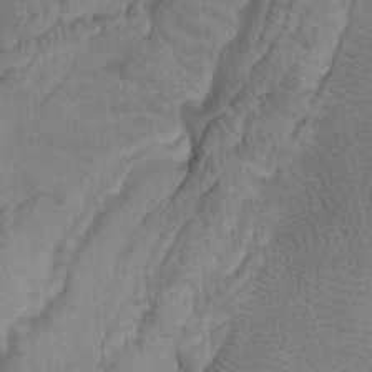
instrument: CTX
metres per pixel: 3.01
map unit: Ht
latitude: -2.3306
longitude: -16.9325
